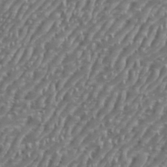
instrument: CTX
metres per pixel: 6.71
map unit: eHh
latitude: 36.0255
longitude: -133.9906
